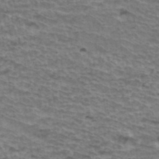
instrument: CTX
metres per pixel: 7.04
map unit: Hto
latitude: 36.7435
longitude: -43.5182
